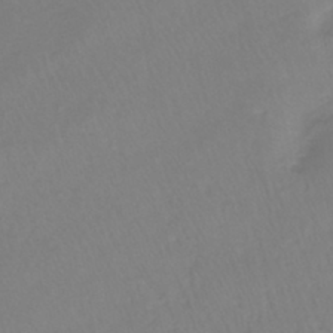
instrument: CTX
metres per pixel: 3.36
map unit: lHb
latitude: -41.5210
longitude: 65.1809
